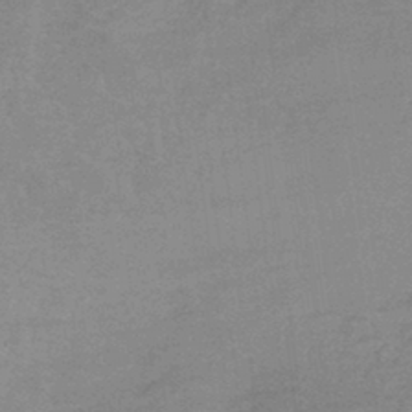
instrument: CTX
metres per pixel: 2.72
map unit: lHb
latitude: -41.0864
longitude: 66.1417
